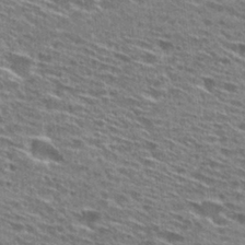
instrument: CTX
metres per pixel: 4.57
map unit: Hto
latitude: 28.3845
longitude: -46.2523
